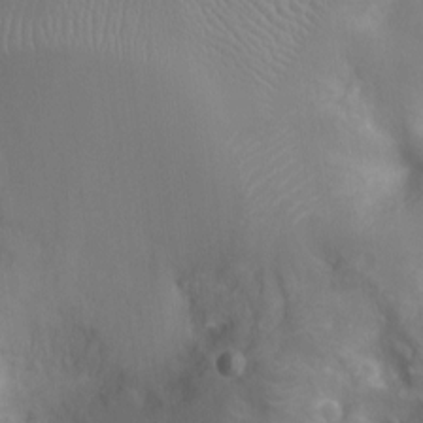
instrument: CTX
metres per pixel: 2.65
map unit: Nhu
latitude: -14.0094
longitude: -24.6679
